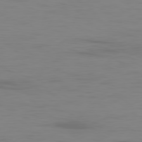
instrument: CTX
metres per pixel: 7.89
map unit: Ap
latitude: -80.4062
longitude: -93.1970
